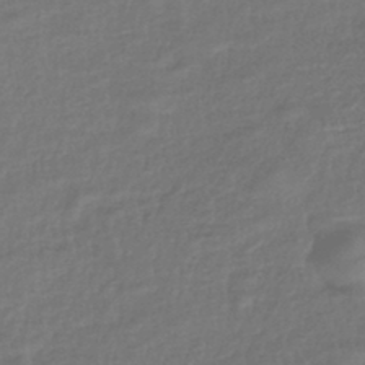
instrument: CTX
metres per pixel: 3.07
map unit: eHb
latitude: -43.1998
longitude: 82.1417
